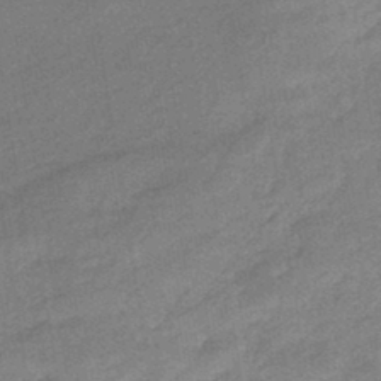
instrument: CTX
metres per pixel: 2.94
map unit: HNhu
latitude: -43.6343
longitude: 90.7841
